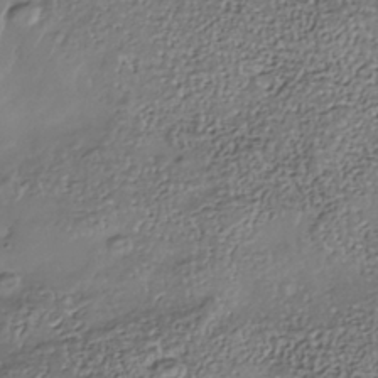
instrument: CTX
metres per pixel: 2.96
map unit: Nhe
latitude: -39.5777
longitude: -118.0633
